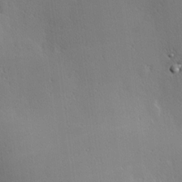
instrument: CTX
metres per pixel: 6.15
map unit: Hve
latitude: 18.5545
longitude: 150.1984
